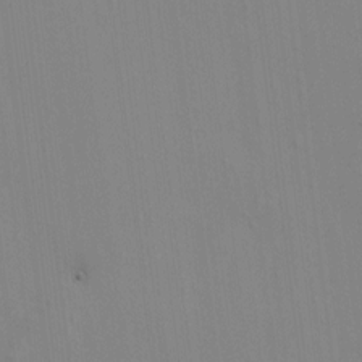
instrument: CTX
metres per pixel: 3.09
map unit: HNhu
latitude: 5.1403
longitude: 7.3320
